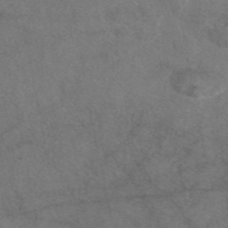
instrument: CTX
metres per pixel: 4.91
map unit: eAb
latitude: 47.8962
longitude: 110.3873
